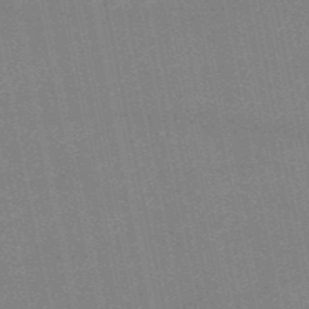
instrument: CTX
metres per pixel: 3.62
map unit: HNb
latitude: -53.1242
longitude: -40.0255
